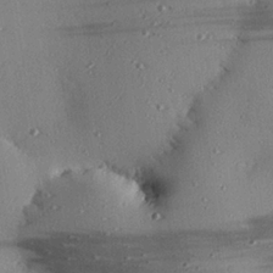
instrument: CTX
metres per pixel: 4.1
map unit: eHh
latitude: 23.6694
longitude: -90.0822
